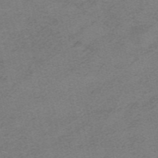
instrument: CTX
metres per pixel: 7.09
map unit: HNhu
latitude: -40.6707
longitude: 104.1794
